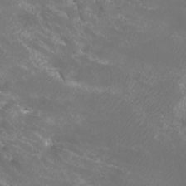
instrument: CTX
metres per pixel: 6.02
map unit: Htu
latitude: -6.3306
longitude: -73.1026
